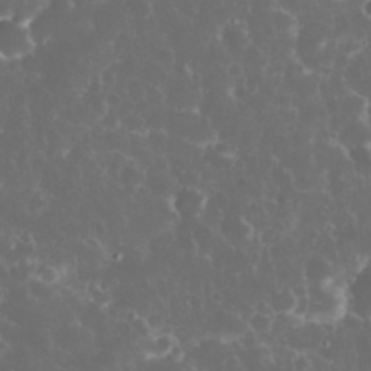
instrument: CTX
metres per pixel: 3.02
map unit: eHh
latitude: 33.7639
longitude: -62.9892
